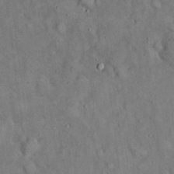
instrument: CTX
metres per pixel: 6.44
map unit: eHh
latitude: 19.1970
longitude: -61.0458
